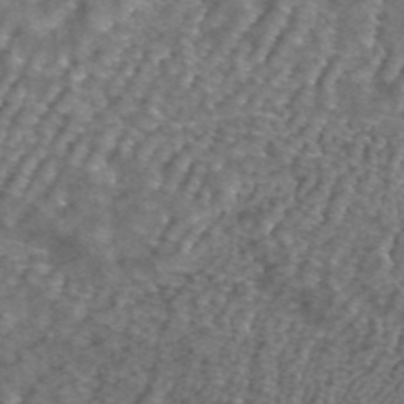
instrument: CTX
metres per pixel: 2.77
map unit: ANa
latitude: 42.4412
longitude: 25.6344
